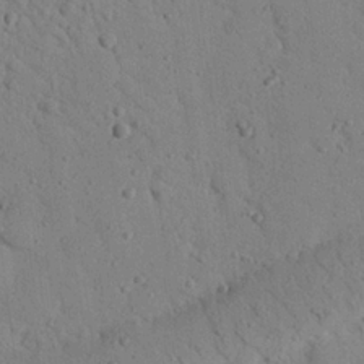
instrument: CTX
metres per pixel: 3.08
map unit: Nhu
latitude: 22.6490
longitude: -76.0633
